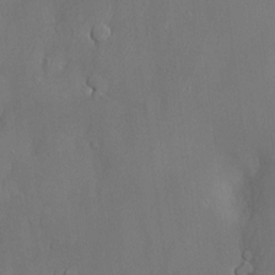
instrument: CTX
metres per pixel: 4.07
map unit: Hve
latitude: -11.3888
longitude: 173.9367
